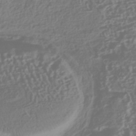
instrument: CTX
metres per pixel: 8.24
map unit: HNhu
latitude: -42.7463
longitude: 106.7841
